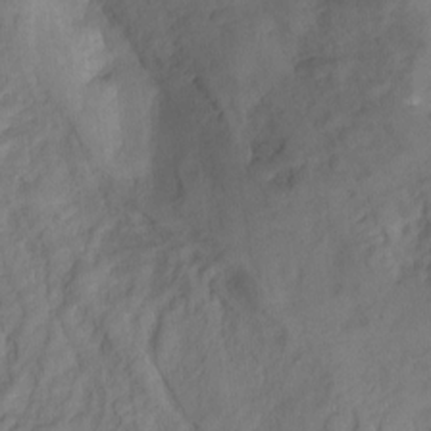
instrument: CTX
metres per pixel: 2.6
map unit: Nhu
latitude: -7.5588
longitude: -52.0255
